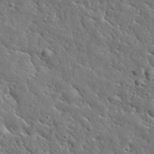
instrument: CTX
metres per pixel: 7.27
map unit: lHvf
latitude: 36.2145
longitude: -86.3467
